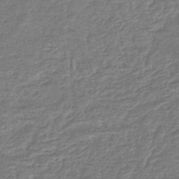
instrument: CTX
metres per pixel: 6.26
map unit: eHb
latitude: -36.7841
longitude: 80.3495
